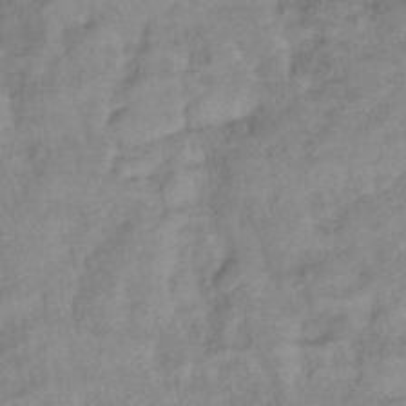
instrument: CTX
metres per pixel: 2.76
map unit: eHb
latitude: -40.4251
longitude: 79.2565
